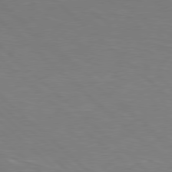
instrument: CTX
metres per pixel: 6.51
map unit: Hpe
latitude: 78.3845
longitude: -149.8772
